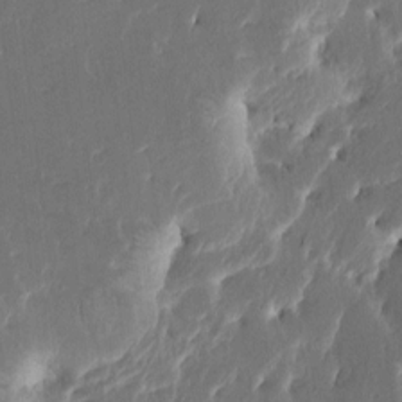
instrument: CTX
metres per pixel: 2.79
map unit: HNhu
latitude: 5.4426
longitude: -6.1011
